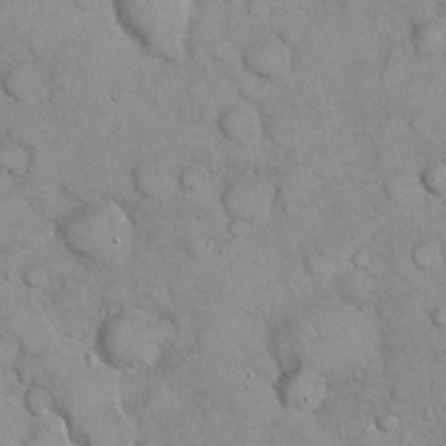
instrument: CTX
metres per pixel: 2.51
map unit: eHh
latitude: 21.4238
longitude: -58.8569
